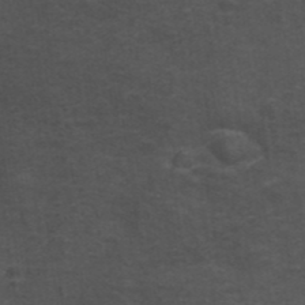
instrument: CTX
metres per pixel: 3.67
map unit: ANa
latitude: 38.9514
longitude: 23.3699
